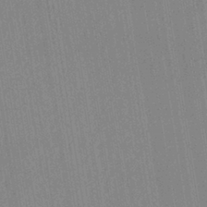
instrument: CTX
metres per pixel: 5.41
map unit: eHh
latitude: -39.9745
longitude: -26.6302
